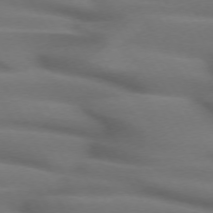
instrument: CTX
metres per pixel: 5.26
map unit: lApd
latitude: 71.7827
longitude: -51.7827
